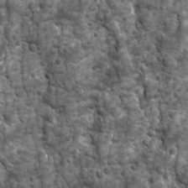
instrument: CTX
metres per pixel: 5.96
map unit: Ave
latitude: 16.5168
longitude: -133.0458
